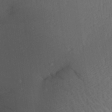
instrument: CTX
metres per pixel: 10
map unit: Aa
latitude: 26.8002
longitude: -137.6316
